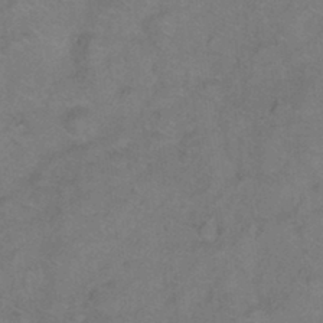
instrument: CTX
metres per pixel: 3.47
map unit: Ht
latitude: 0.3467
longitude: -33.2537
